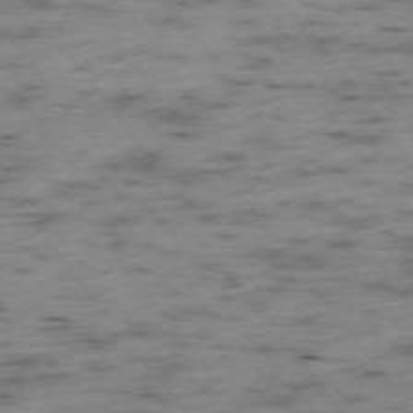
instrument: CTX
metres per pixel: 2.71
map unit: Ap
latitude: -73.9178
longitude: -73.4616
